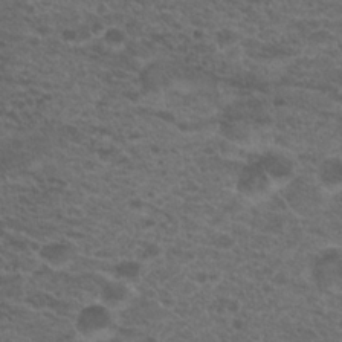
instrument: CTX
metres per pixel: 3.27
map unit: Hto
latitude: 19.7827
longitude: -39.3104
